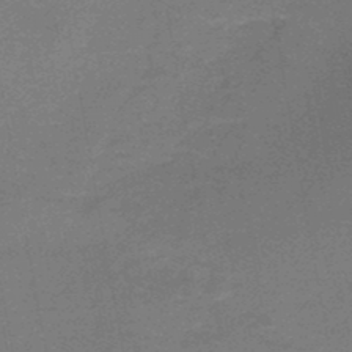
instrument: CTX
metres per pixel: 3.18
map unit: HNb
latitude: -47.6344
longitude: -39.7450
